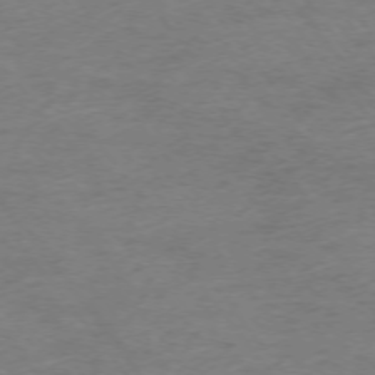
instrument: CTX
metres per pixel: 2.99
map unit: Ap
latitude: -74.9353
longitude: -84.3467
